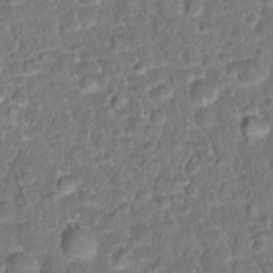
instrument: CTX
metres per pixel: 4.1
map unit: Hto
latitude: 15.7828
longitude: -39.3293
